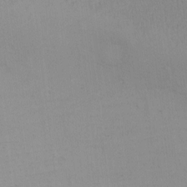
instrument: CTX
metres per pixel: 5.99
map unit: eHh
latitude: -6.6329
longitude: -80.2522
